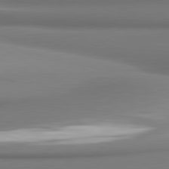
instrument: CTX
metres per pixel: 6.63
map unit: lApd
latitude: 80.9703
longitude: 177.7289
